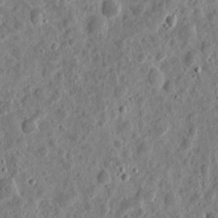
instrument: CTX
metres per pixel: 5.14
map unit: eHh
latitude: 10.3090
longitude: -73.7072
